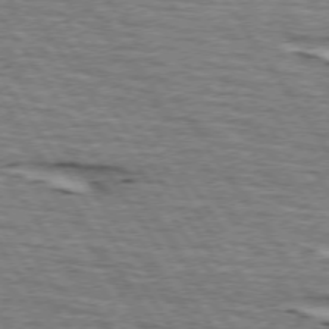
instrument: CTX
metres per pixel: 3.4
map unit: lApd
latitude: 73.9339
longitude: -73.1026
